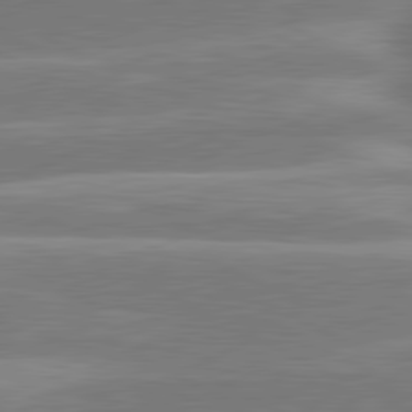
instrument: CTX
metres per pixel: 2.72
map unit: lApd
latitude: 81.1025
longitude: -129.1214
